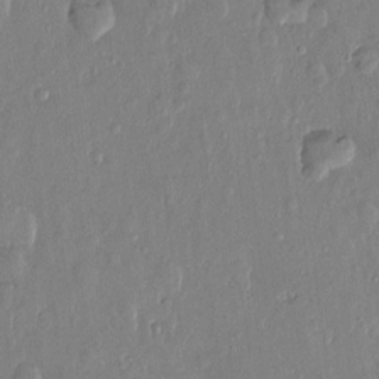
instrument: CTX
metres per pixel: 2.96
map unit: Htu
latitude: -0.1228
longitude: -176.7624
